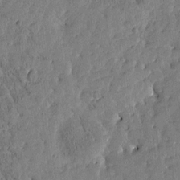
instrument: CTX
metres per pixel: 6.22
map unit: Htu
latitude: -3.7288
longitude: 175.1809
